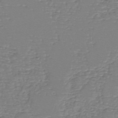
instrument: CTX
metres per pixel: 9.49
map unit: eHh
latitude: -40.5385
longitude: -29.8961
